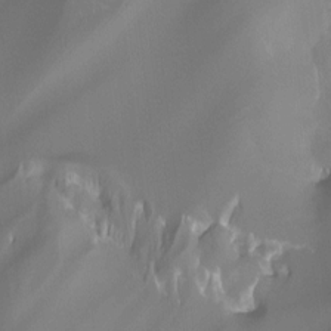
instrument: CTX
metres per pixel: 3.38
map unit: Hto
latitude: -7.7288
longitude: -49.5560
